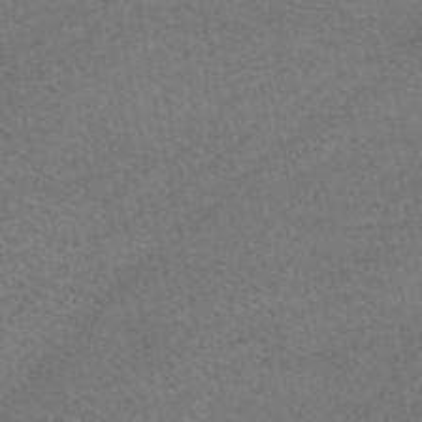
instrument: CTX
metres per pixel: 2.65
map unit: eAb
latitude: 47.7261
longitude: 105.7099
